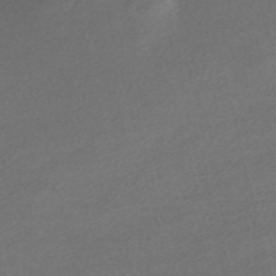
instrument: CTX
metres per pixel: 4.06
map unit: Nve
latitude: -56.6896
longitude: 60.6141
